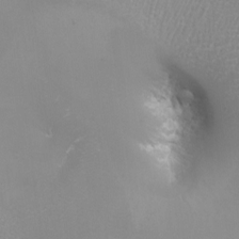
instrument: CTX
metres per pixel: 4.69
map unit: Nhu
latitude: -8.3684
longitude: -91.1214
